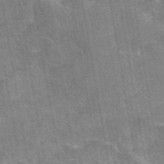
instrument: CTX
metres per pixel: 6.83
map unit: eAb
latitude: 49.2348
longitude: 121.8422
